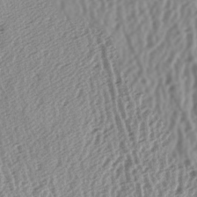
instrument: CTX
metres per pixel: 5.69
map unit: lAa
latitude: -6.0283
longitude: -124.2334
